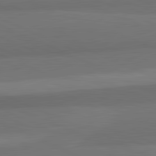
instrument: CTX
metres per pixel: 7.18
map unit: lApd
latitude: 82.3467
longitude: 157.5777
